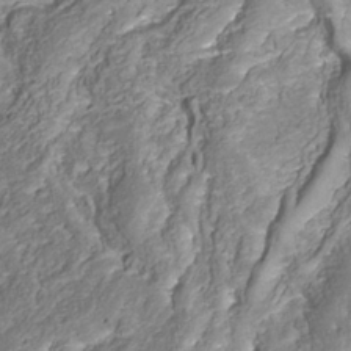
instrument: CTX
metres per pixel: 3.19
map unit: Nhu
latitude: -38.9164
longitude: -85.3671
